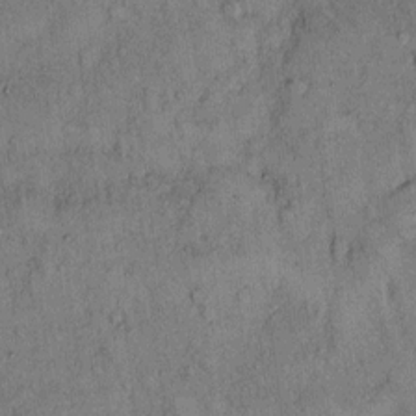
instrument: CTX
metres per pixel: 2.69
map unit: Hto
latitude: 12.1011
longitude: -58.7624
